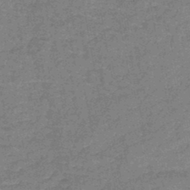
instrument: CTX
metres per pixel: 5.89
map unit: HNb
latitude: -45.0864
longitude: -36.7246
